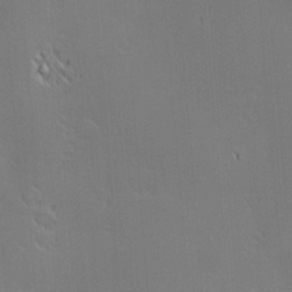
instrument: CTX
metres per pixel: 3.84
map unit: Nve
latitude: -9.5588
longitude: 174.1794
